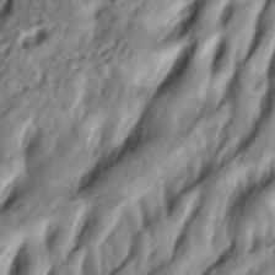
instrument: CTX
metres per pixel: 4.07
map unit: lAa
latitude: -6.5573
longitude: -123.9717
